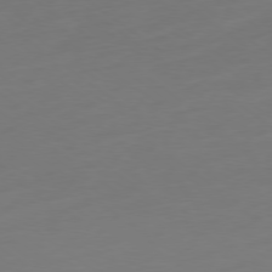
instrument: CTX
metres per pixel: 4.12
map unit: Ap
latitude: -78.9730
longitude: -67.7827
